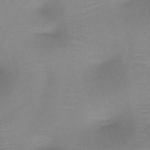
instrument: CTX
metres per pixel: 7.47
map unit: HNb
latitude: -45.6722
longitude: -41.6882
